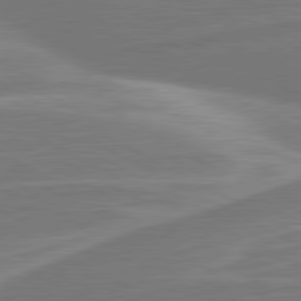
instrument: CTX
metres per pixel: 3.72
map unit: lApd
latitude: 80.9514
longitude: 128.4818
